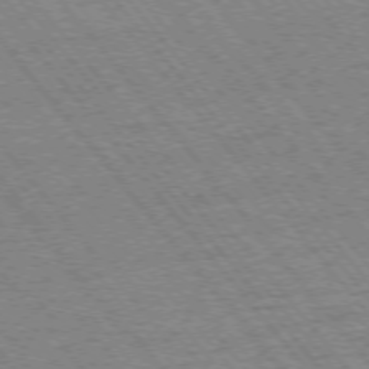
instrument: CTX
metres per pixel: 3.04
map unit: Ap
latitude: -75.9367
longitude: -87.2348
